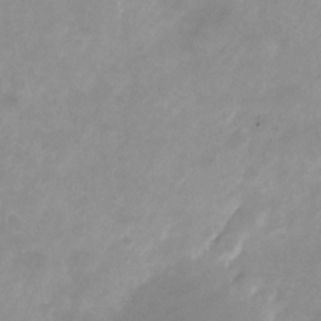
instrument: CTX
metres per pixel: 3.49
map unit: Nhu
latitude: -24.4440
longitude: -70.3089
